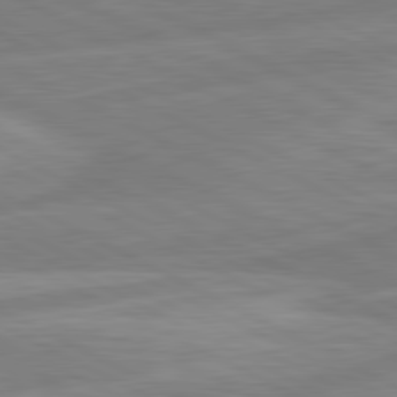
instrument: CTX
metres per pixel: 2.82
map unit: lApd
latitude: 80.8758
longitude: -169.3104
